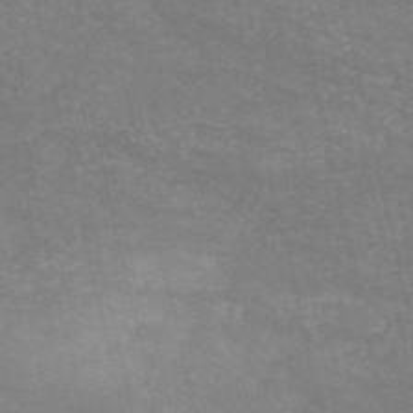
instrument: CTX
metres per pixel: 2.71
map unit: HNb
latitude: -53.9178
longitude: -38.4601
